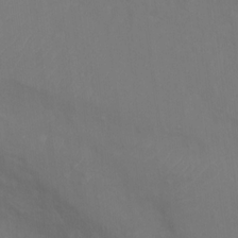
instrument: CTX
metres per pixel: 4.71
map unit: Ht
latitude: 11.9339
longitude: -40.7057
